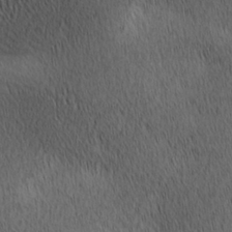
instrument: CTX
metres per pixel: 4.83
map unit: lAa
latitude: 11.0459
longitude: -107.8961
